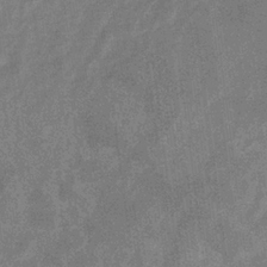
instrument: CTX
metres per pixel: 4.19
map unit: eHb
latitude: -33.7289
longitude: 73.1431
